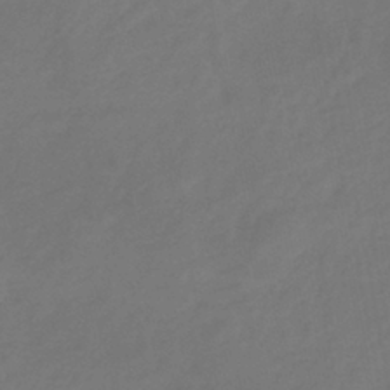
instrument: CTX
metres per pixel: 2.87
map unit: eHb
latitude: -38.9920
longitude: 76.6707
